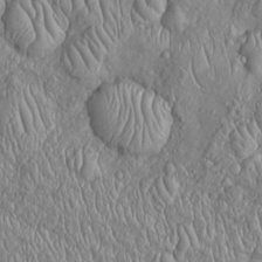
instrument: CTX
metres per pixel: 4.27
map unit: Htu
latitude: -5.6910
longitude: 156.1228
